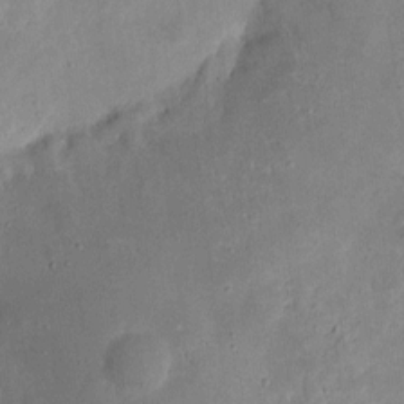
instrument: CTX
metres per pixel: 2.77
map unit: eHh
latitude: 7.9528
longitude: -71.8394
